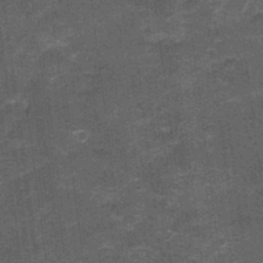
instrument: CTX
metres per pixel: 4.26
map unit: Nhu
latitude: 2.8947
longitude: -17.1025
